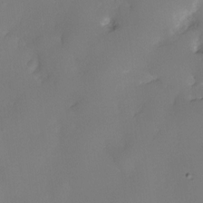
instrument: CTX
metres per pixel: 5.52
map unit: eHh
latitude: -23.4455
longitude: 14.9542
